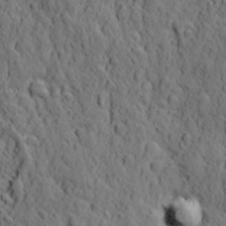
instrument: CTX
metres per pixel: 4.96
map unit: Ave
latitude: 12.2523
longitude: -104.9136
